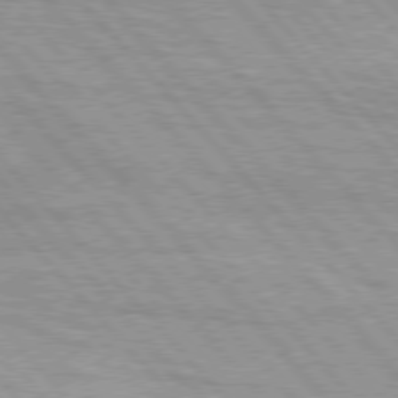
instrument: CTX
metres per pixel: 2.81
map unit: lApd
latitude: 76.3656
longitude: -72.7058
